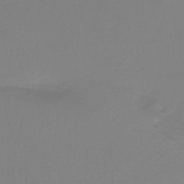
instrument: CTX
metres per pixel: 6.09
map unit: lHb
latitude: -44.5196
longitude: 55.7667
